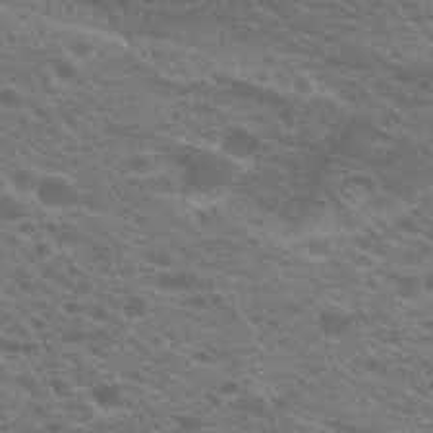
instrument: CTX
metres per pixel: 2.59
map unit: Hto
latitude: 22.5546
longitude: -37.4427
